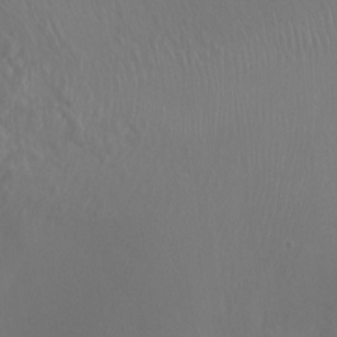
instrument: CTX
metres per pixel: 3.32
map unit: Ht
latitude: -2.0283
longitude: -16.0822
